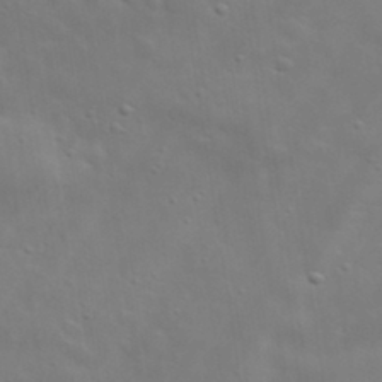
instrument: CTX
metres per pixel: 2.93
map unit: lHvf
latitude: 33.2348
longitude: -82.7057
